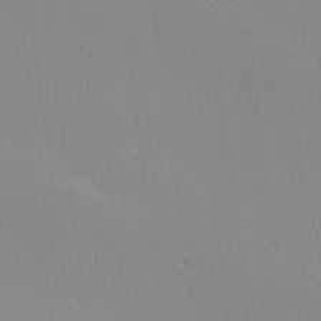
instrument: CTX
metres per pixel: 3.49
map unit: Ave
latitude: 3.0269
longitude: -115.1214
